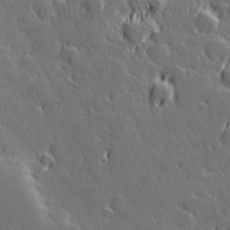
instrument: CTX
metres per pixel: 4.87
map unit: Hve
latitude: 26.6302
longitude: 144.7652
